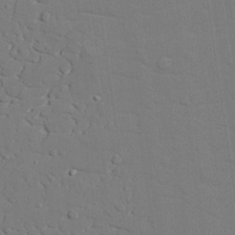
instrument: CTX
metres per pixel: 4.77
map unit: lAvf
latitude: 27.5749
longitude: -108.9702
